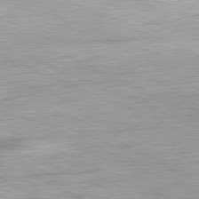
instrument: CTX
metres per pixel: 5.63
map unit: Ap
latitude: -81.5777
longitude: -87.0836
